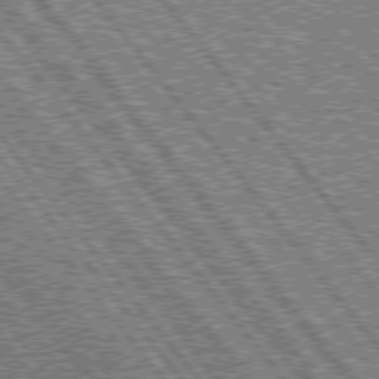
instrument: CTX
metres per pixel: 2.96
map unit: lApd
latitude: 75.4238
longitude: -77.1781
